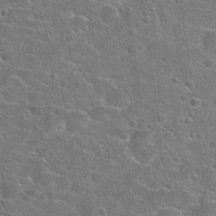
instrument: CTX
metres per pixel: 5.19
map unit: Hto
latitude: 23.2726
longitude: -44.6112
